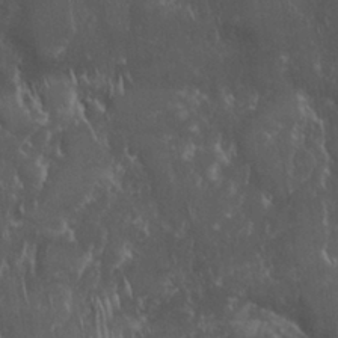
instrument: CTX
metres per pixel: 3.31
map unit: Nhu
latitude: 28.4979
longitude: -67.4993
